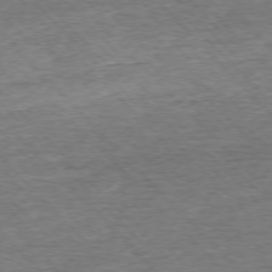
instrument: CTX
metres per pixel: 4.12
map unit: Ap
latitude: -76.8030
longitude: -96.8758
